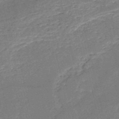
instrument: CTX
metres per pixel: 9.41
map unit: HNb
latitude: -51.5210
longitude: -40.7057
